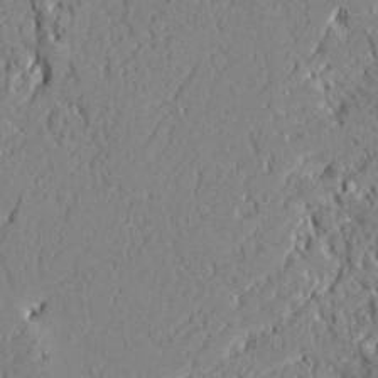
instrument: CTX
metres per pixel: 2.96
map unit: Ave
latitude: 21.8395
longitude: -128.3467
